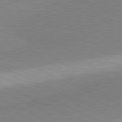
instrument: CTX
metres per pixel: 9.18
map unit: lApd
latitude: 81.1025
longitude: 156.3306
